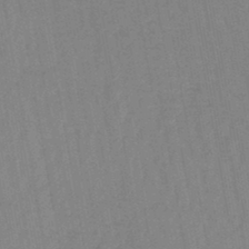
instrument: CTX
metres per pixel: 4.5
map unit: lHb
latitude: -44.6707
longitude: 63.1242
